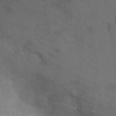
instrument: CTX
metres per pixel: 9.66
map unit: Ht
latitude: 7.8583
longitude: -36.7058
